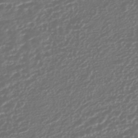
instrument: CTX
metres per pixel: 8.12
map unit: HNhu
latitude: -45.2376
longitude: 106.9542
